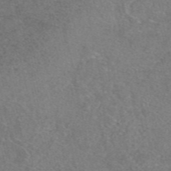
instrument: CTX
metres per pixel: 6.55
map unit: eAb
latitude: 47.8584
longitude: 107.5777
